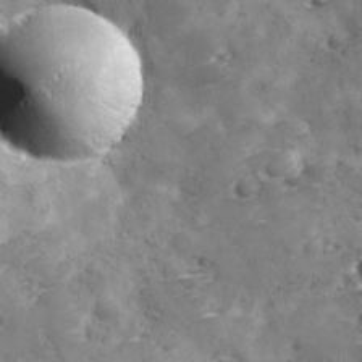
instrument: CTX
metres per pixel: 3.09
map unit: Ave
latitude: 11.0836
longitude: -106.1011
